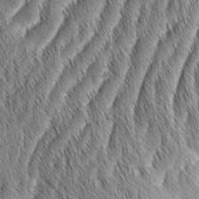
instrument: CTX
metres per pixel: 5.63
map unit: Aa
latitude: 6.3278
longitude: -130.1956
